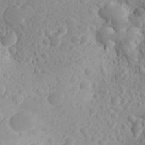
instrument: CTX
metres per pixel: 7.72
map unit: Aa
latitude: 24.0444
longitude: -146.4223
